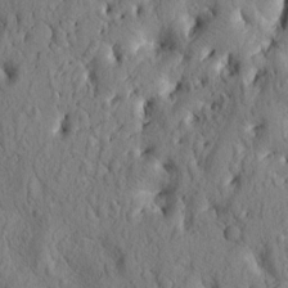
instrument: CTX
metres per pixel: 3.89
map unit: Htu
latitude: 0.2144
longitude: 173.9178
